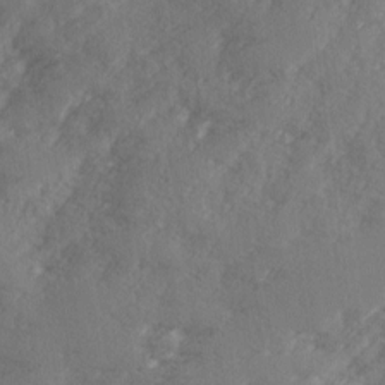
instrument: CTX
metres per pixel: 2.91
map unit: Ave
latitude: 2.0255
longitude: -111.0081
